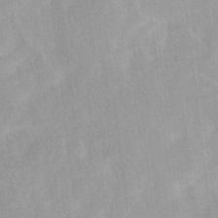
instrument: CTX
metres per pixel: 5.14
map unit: Ave
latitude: 11.4238
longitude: -106.8569
